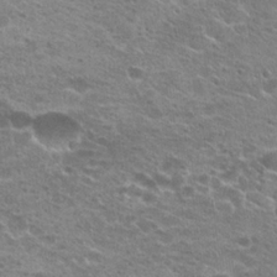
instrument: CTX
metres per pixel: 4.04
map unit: Hto
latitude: 22.7057
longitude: -41.1781
